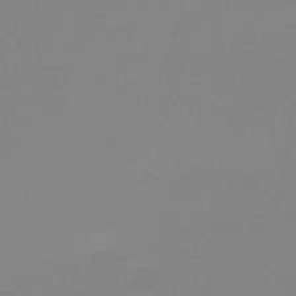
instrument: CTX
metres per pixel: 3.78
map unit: lHb
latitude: -48.3496
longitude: 69.4076
